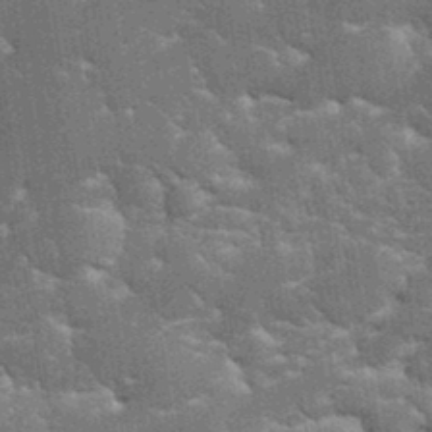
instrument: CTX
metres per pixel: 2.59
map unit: eHh
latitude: 34.9513
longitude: -65.5182
